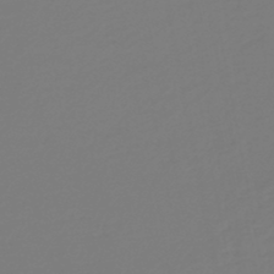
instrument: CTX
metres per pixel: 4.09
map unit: HNb
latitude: -46.5384
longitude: 55.2376
